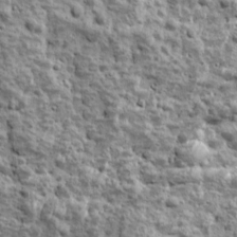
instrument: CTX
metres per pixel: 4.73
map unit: Ave
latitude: 16.6679
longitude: -134.3656
